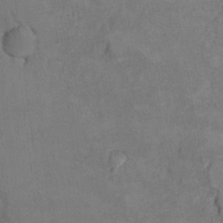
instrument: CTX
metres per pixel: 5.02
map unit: Hto
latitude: 8.0444
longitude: -35.6127
